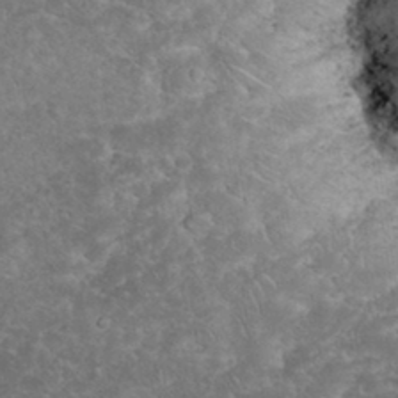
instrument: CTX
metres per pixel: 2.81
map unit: eHh
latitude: 34.8191
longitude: -64.9703
